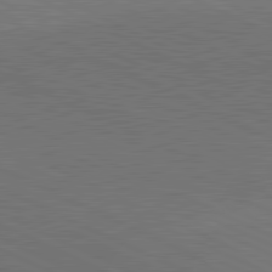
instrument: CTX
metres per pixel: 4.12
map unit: lApd
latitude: 81.7072
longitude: 149.1620
